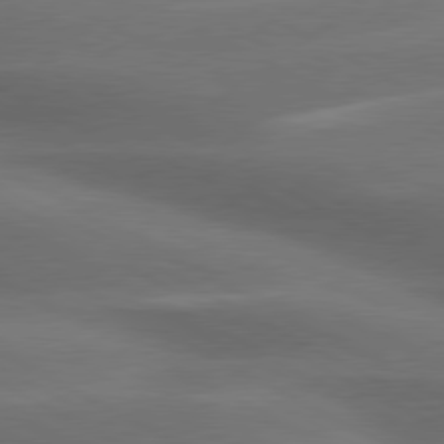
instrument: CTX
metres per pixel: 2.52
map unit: lApd
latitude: 79.7072
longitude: -119.1214
